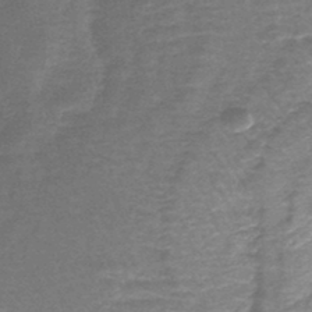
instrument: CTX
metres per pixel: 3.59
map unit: lHb
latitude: -44.0472
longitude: 77.6722
